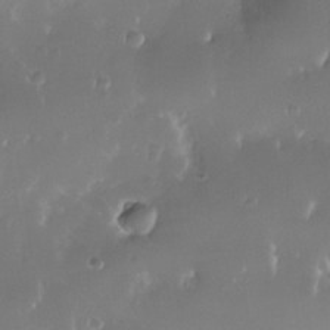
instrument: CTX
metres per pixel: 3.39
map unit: Nhe
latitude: -35.5399
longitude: -131.2726
